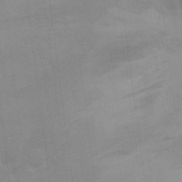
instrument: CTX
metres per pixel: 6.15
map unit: Hto
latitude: 11.8961
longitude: -35.6694
